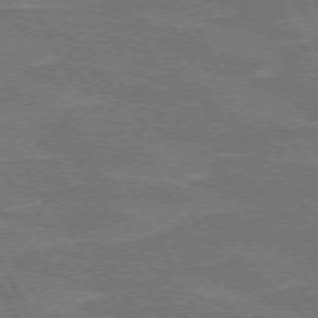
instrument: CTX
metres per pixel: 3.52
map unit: lApd
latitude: 71.9528
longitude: -54.9325
